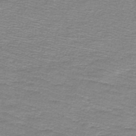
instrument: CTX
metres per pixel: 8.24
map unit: lHb
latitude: -44.0850
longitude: 56.7085
